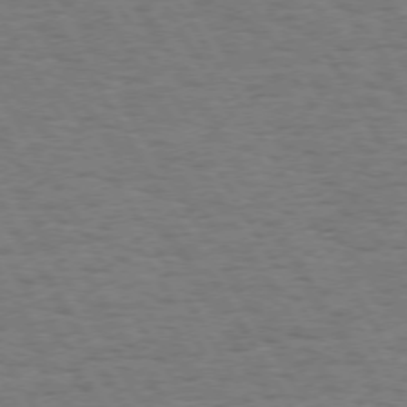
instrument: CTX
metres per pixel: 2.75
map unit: Hpe
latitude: 72.5735
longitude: -123.1781
